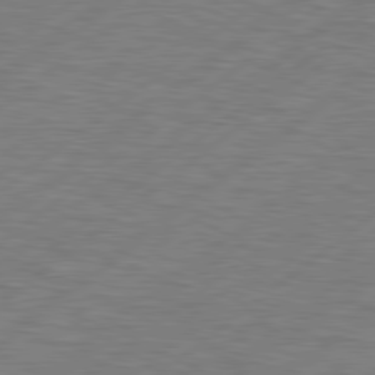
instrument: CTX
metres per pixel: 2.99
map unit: Hpe
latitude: 79.0459
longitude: -120.8002
